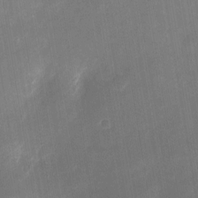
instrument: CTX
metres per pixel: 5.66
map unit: eHh
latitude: 4.4601
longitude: -69.7261
